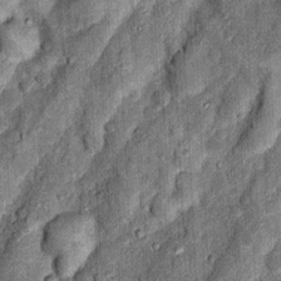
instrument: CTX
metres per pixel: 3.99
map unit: Nhu
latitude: 5.3293
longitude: -23.8772
